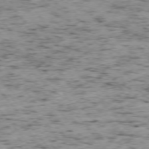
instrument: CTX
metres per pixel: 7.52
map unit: Ap
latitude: -75.9556
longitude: -61.5560
